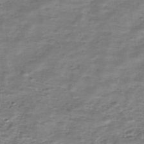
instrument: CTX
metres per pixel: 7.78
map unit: eHh
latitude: -40.0472
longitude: -29.4615
